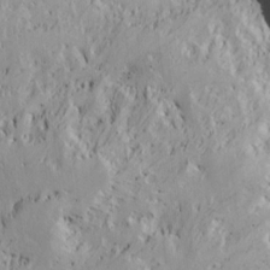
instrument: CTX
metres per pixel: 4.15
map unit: lAvf
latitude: 7.6505
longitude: 166.1039
